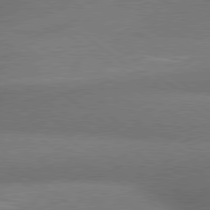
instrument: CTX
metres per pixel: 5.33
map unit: lApd
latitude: 79.5371
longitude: -153.4049
